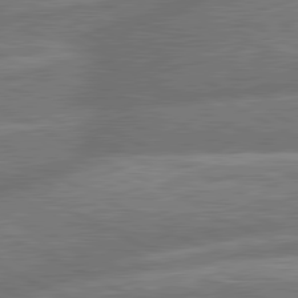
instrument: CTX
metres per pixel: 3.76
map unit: lApd
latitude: 81.1781
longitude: -166.9891
